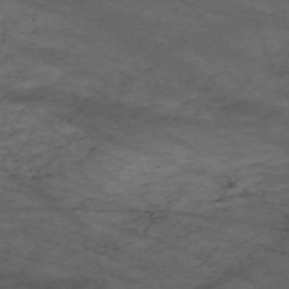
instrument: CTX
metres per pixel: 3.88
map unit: Nve
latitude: -59.8611
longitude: 61.7856
